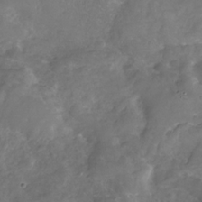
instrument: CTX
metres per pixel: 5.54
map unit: Nhe
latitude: -32.8408
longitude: -91.9717
